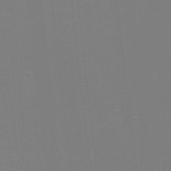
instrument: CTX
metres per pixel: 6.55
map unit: eHh
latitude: -6.2361
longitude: -83.3103
